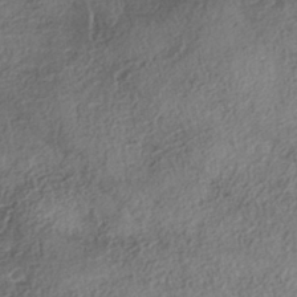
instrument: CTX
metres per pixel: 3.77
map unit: Nhe
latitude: -38.4629
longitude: -147.0081
